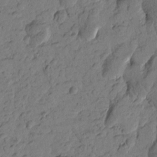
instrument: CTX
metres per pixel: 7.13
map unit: Htu
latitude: -1.4455
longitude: -176.5545
